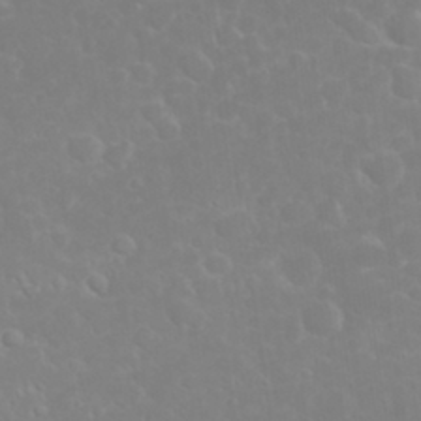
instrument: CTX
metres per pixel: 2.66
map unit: eHh
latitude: 32.4034
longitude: -60.4223
